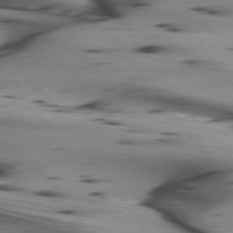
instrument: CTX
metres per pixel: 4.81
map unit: lApd
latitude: 74.9136
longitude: -65.2159
